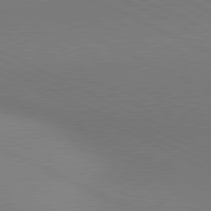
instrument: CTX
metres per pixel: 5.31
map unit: lApd
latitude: 80.9703
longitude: 144.5196
